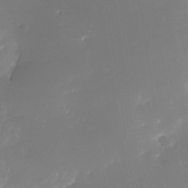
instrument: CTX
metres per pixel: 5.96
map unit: Nhe
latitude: -33.1998
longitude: -116.2900
